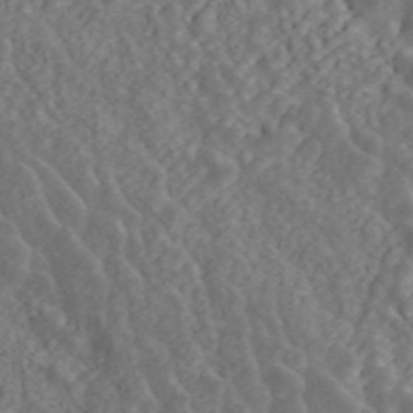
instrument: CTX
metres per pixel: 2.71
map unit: ANa
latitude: 45.7260
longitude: 23.4266
